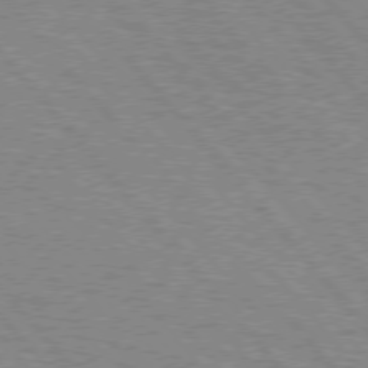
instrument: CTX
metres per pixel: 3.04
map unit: lApd
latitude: 75.7261
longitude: -75.5182
